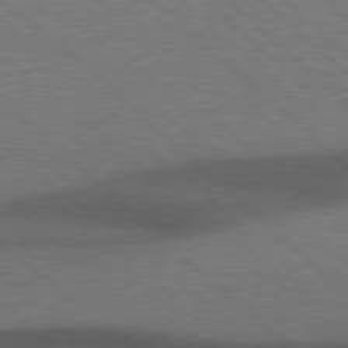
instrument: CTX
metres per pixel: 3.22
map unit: Hpe
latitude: 77.3670
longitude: -157.3859
